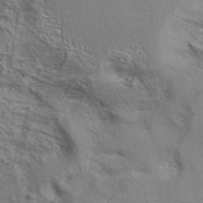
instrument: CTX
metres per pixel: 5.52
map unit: ANa
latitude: 39.8772
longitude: 29.8045
